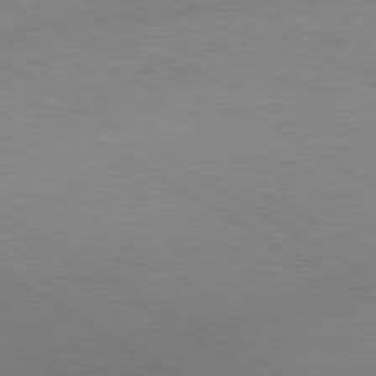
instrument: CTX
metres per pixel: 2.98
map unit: Ap
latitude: -80.0472
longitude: -52.4034
